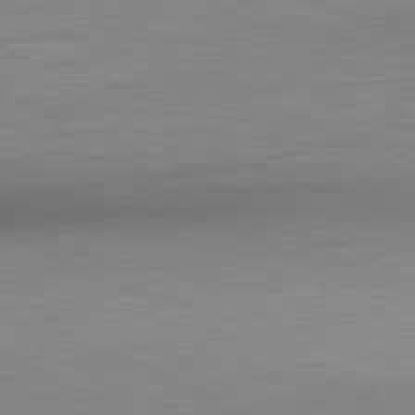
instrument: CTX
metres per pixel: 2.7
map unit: Ap
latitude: -81.3699
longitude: -75.6316
